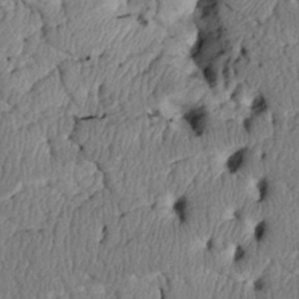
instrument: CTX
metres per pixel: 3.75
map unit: Htu
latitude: 3.3481
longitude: 149.8234
